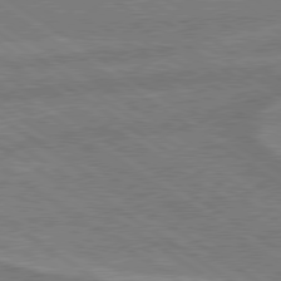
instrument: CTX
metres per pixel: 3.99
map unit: lApd
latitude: 79.2537
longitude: -165.2915
